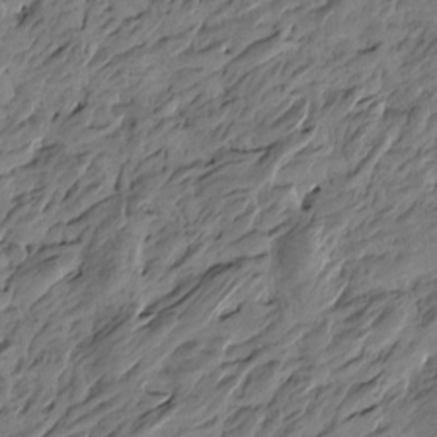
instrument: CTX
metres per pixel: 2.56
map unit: Htu
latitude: -5.2565
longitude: -176.9702
